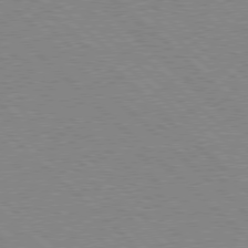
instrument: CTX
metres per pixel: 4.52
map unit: Hpe
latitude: 77.6694
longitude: -172.0822
